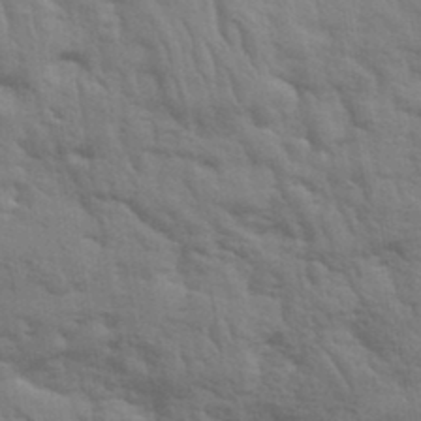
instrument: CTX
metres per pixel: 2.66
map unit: eHh
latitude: 36.8569
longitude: -81.5749
